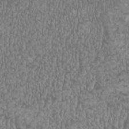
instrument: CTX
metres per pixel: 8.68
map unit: HNhu
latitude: -0.1606
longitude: 1.3888
